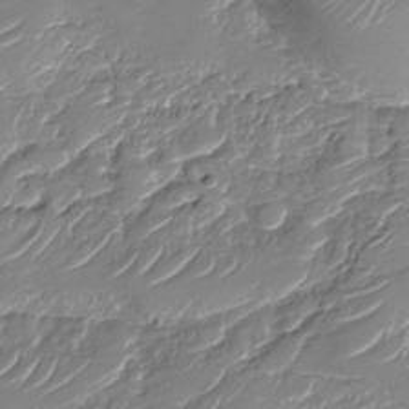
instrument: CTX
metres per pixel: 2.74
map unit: Nhu
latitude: -29.8045
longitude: -71.9339
